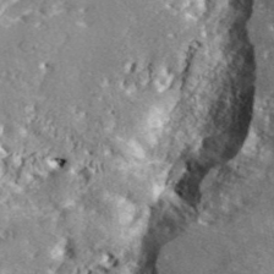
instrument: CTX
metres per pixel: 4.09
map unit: lHvf
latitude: 41.7827
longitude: -89.3860
